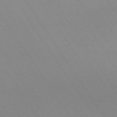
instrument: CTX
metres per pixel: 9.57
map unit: Hpe
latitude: -72.4629
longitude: 11.7667
